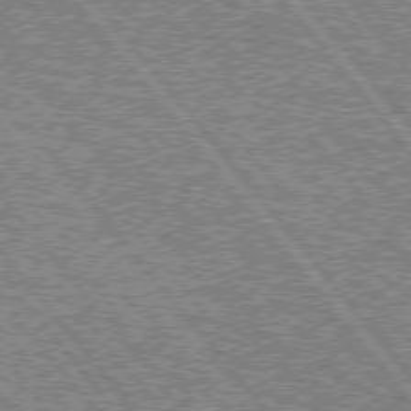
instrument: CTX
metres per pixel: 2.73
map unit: lApd
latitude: 75.5749
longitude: -77.4804
